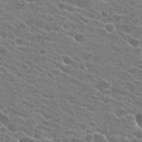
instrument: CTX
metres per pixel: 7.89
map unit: Hto
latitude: 23.7827
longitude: -41.1403
